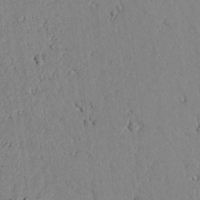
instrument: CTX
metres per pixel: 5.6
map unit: lAvf
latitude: 6.8002
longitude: 169.0486
